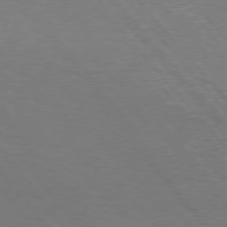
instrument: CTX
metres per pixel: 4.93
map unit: Hpe
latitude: 75.8017
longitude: -140.5923
